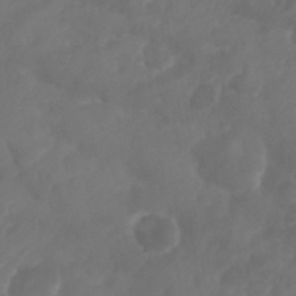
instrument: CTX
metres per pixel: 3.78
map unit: Nhu
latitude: 25.3481
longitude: -62.9136
